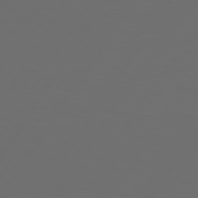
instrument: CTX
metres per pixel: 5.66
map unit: Hpe
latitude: 74.6868
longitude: -125.8772
